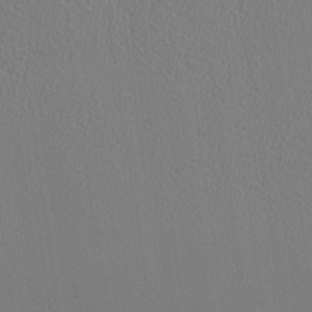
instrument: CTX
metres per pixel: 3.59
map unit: HNhu
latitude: -0.7275
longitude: -1.3103
